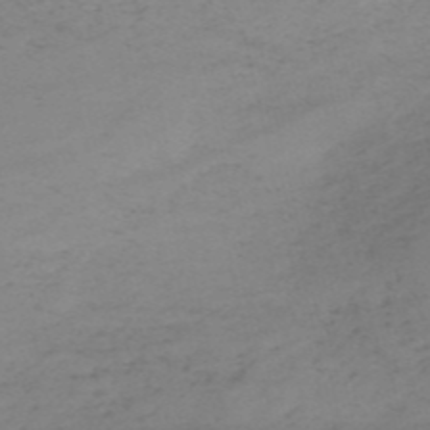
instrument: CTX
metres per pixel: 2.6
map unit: HNb
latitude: -54.7274
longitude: -47.0837
